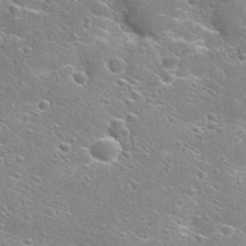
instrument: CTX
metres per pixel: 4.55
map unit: Hto
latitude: 27.4427
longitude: -45.2726
